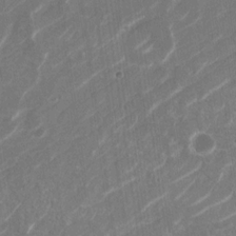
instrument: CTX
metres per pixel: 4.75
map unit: Nhu
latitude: -29.5966
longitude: -71.2915
